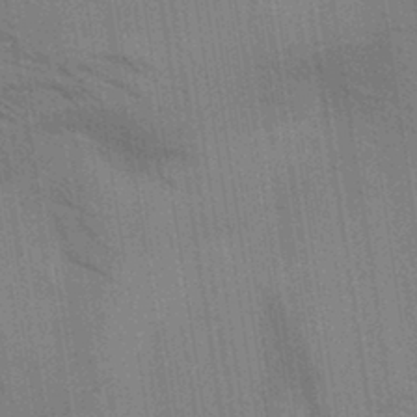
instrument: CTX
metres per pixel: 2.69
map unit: Aa
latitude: 32.8380
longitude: -139.9717
